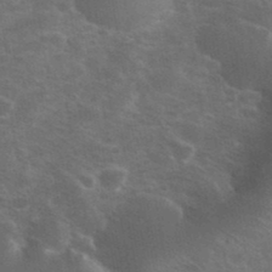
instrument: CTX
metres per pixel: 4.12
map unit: eHh
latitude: 38.1200
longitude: -65.6694
